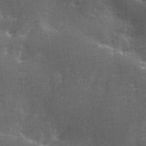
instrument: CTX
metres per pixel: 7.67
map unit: Ave
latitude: 1.9150
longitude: -111.9906
